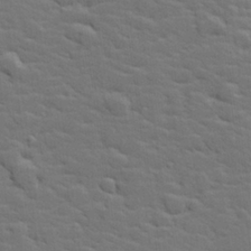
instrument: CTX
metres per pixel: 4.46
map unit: lHvf
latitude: 26.3278
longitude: 143.5399
